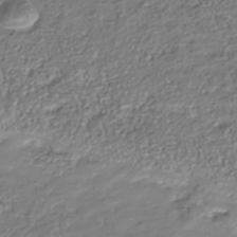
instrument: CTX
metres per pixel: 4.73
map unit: Nhu
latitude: -41.2754
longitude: -85.7639
